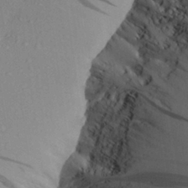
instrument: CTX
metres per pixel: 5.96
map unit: Aa
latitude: 27.4804
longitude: -145.1025
